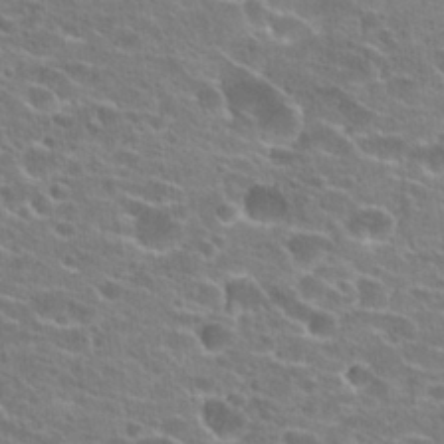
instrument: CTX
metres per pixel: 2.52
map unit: Hto
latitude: 23.7072
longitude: -44.4223
